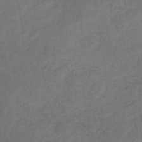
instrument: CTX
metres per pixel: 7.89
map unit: eHb
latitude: -32.4629
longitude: 72.3306
